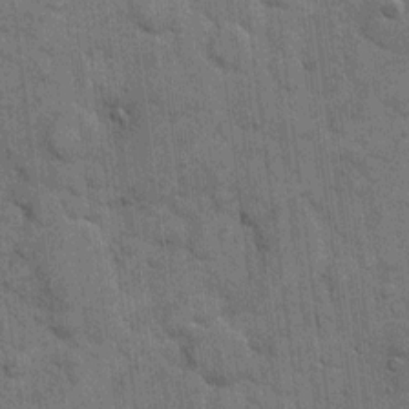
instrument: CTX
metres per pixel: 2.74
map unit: eHh
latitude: 11.7261
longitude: -65.4615
